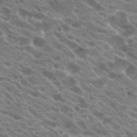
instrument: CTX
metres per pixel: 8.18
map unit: Hto
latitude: 24.3089
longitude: -40.4412
